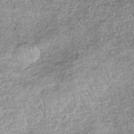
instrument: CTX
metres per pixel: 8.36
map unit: lHb
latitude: -36.1605
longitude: 66.0661
